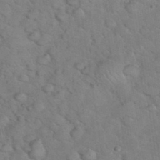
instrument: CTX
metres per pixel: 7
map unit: eHh
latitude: 37.3671
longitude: -66.2711
